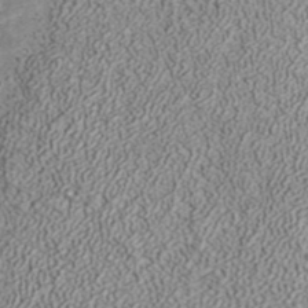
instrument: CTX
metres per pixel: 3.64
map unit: ANa
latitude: 37.4049
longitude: 18.1417
